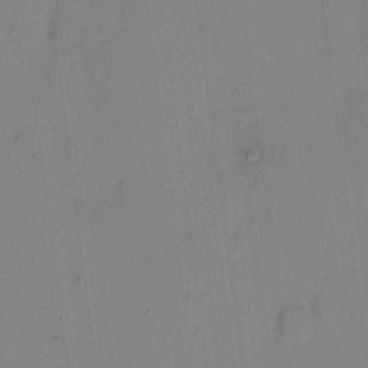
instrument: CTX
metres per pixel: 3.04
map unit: eHh
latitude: 7.1592
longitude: -65.6505
